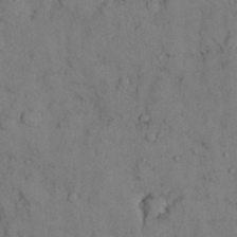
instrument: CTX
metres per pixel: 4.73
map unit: Nhu
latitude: 28.6301
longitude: -71.9339
